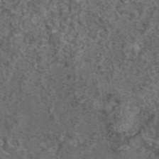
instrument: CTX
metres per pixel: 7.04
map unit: eAb
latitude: 43.6316
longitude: 107.3321
